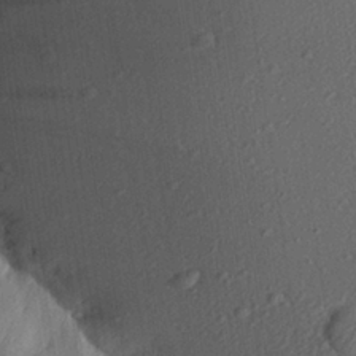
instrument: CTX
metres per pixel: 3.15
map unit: Aa
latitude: 27.0648
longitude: -137.4994
